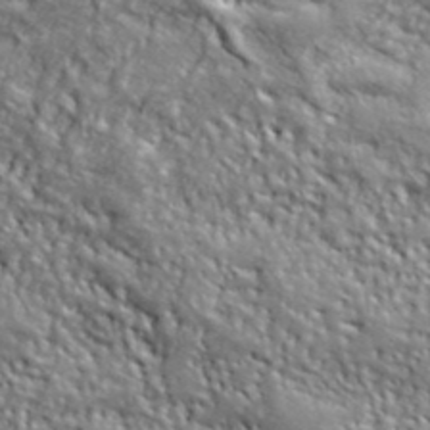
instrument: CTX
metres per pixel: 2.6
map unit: ANa
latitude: 40.9513
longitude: -86.9891
